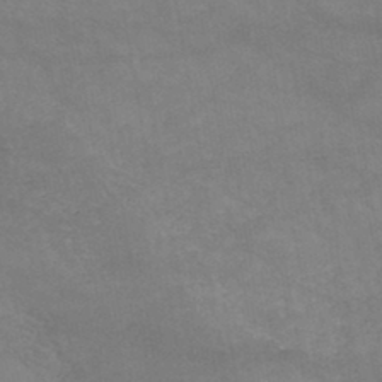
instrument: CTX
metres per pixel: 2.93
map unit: HNb
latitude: -45.5210
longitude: -36.8380
